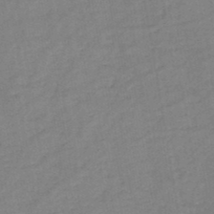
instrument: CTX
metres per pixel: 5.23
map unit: HNb
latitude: -46.3873
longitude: -38.0633
